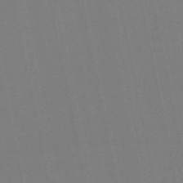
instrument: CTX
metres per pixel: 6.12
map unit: eHb
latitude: -50.2173
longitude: 72.4062
